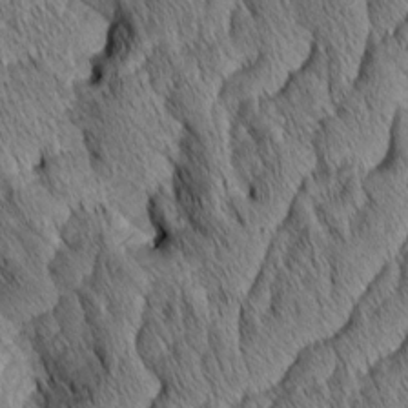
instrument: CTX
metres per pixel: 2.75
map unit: Aa
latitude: 6.4790
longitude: -130.5546
